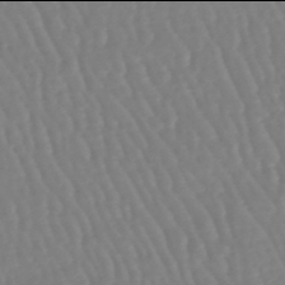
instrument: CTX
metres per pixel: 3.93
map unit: lHb
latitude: -46.0094
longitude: 78.8786
